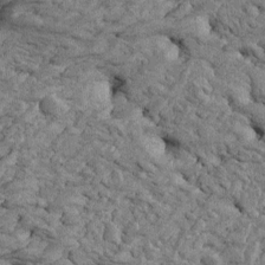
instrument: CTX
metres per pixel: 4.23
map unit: Htu
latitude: -4.7841
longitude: 153.5399
